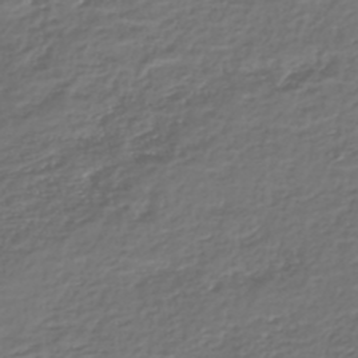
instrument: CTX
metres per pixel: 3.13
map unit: Nhe
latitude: -46.5007
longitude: -172.8569
